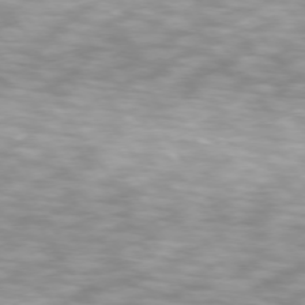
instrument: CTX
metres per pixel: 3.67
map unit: lApd
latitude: 74.3278
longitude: -52.2334
